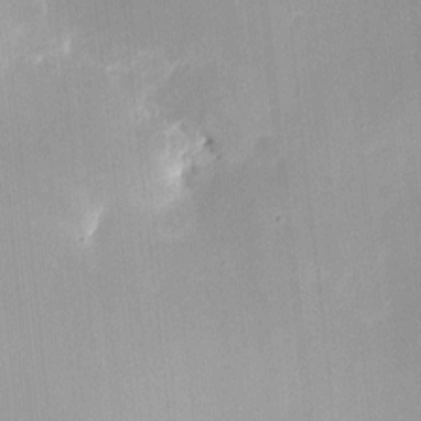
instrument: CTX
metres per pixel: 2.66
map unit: eHh
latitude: 4.1578
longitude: -69.1781
